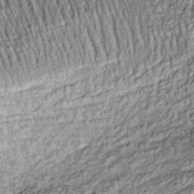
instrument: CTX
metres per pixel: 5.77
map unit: lHb
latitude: -36.1416
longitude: 66.6897
